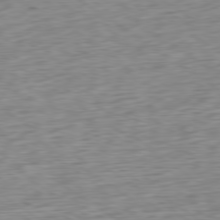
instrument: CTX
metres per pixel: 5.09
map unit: Ap
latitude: -80.0472
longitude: -69.2915
